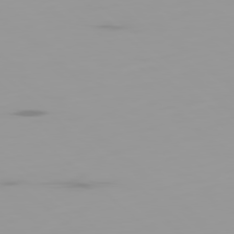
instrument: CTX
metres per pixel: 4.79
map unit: Ap
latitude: -79.4643
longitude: -69.3671
